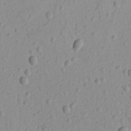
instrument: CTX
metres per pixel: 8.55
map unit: lAvf
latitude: -8.8030
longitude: -119.9150
